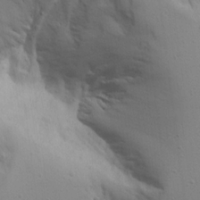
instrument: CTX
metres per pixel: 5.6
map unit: Aa
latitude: 14.9325
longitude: -141.0836
